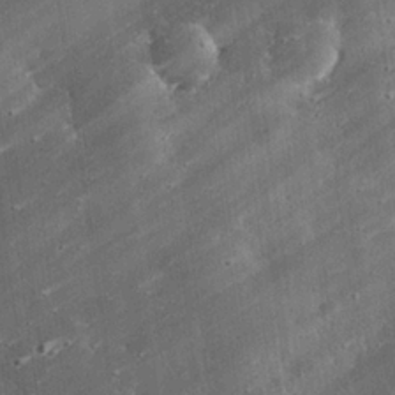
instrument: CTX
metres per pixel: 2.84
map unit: eHh
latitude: 25.0647
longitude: -90.0633
